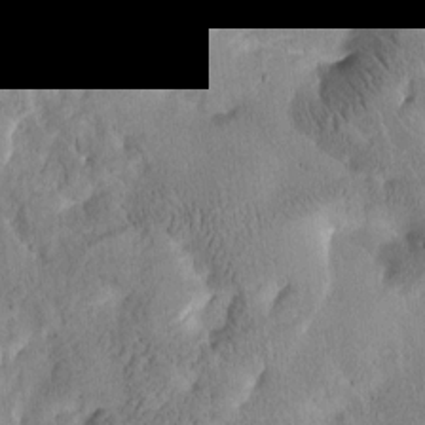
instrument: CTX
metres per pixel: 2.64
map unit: Htu
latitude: -3.1809
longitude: 166.9731
